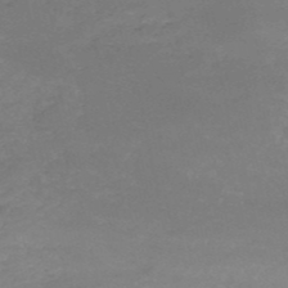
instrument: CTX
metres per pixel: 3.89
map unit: HNb
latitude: -51.2565
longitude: -41.6882
